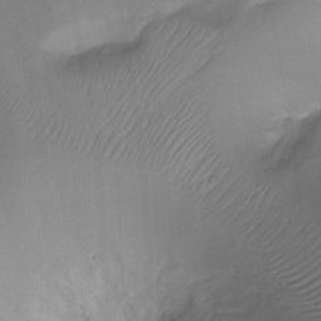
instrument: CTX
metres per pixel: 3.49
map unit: Ht
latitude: -17.9745
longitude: -44.4790
